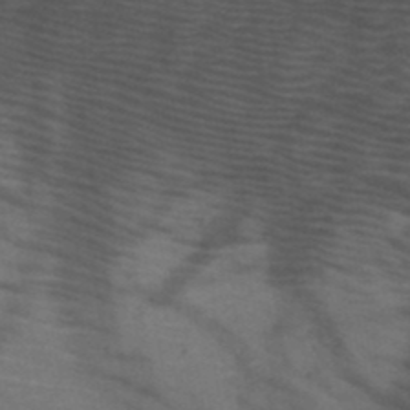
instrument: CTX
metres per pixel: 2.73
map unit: HNb
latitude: -50.7463
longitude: -44.9513
